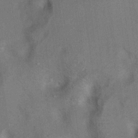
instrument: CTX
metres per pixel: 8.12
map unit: Hto
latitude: 7.6883
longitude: -30.3468
